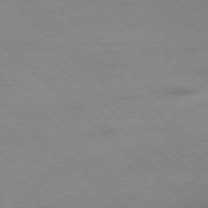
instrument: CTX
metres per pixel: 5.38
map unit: Ap
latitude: -77.3510
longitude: -84.5168
